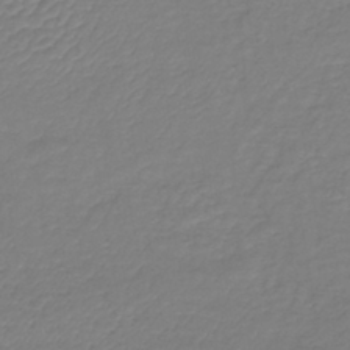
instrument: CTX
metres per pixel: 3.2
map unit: lHb
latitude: -41.6344
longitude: 74.2740
